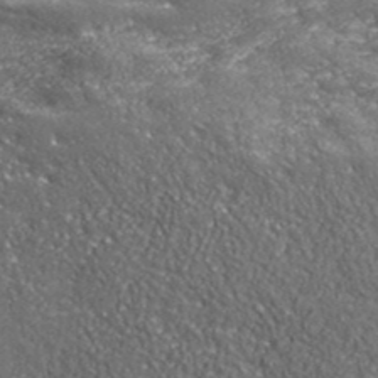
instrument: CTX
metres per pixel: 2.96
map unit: eHh
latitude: 42.7435
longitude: -89.7639
